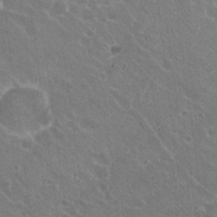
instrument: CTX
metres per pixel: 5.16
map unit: Hto
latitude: 20.4601
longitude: -33.9906
